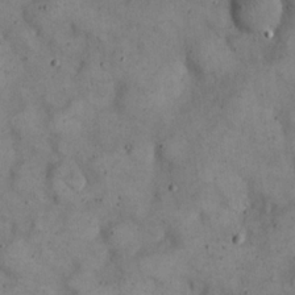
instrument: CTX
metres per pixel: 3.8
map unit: eHh
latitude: 20.7435
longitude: -61.3859
